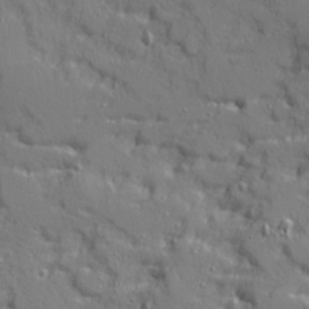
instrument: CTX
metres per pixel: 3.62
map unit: Ave
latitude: 10.8002
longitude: -101.7639
